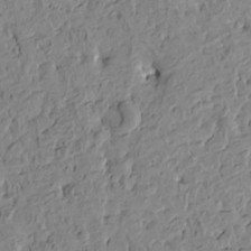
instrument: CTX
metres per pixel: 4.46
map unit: Htu
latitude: -3.3698
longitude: -175.8583
